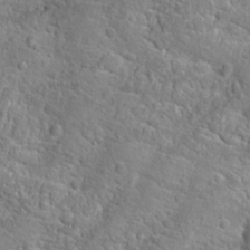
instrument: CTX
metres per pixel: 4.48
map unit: Hto
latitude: 22.4223
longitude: -45.2159
